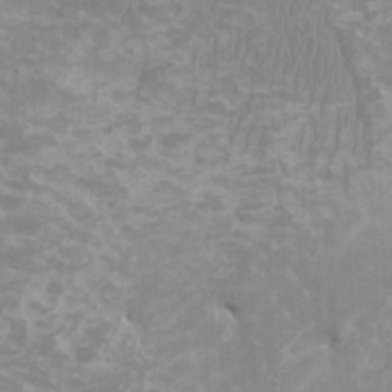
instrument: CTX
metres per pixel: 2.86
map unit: HNhu
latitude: 2.6112
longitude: -2.2900
